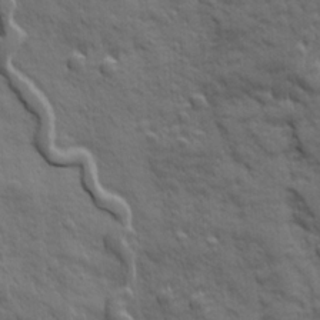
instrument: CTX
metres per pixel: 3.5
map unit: Ave
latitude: 19.6127
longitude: -133.6505
